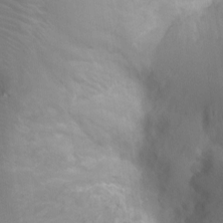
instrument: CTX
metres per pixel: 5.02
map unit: Nhu
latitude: -14.0283
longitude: -24.6868
